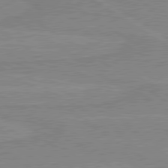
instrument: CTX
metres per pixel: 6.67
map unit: lApd
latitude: 80.0255
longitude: 169.9367
